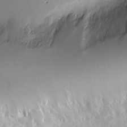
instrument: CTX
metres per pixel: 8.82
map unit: Nve
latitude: -8.8030
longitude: 173.3698
